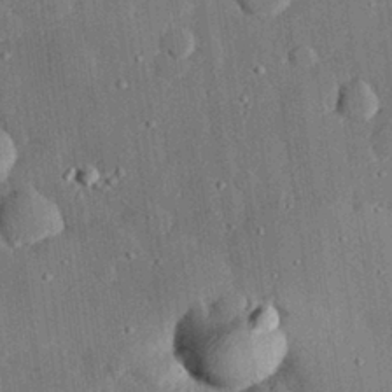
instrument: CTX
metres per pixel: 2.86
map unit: eHh
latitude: 28.4790
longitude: -80.3845
